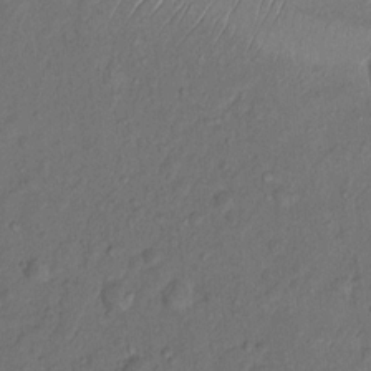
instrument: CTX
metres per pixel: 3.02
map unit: Nhu
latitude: 12.7813
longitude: -28.5734
